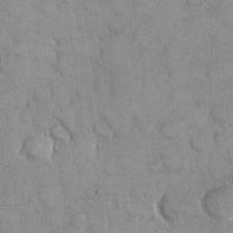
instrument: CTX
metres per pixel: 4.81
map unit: eHh
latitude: 22.7057
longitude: -58.8191
